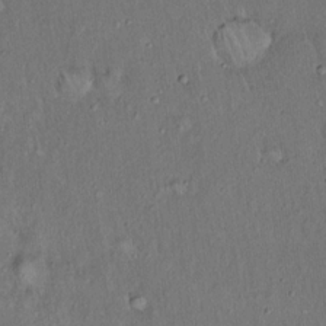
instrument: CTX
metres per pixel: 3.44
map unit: Hto
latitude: 15.7639
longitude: -59.5938
